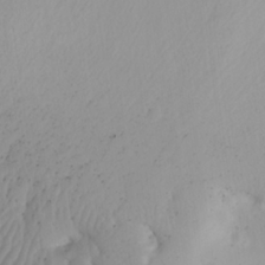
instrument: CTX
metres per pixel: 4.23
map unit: lHvf
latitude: 22.2900
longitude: 141.7289
